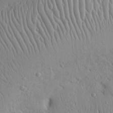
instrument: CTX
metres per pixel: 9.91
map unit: Nhu
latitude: 15.3482
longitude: -78.1578
